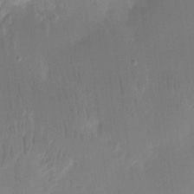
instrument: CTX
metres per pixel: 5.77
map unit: eHh
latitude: 13.6316
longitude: -72.6113
